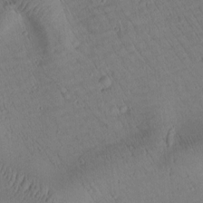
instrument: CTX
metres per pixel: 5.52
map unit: Htu
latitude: 2.6301
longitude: 177.9178
